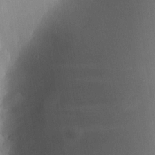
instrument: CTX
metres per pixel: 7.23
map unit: HNhu
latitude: 11.2537
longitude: 8.7085
